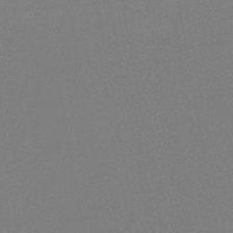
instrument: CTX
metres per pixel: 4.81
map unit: HNb
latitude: -45.6533
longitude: -40.0444
